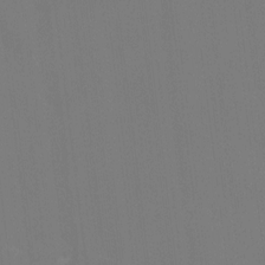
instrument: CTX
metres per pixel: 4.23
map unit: HNhu
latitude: 7.2537
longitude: 4.3873
